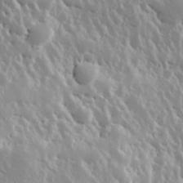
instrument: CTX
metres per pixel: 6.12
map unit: Hve
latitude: 24.4601
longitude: 145.9178
